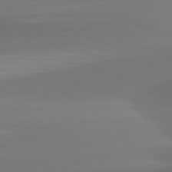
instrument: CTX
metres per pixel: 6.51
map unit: lApd
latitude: 81.8961
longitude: -162.3845
